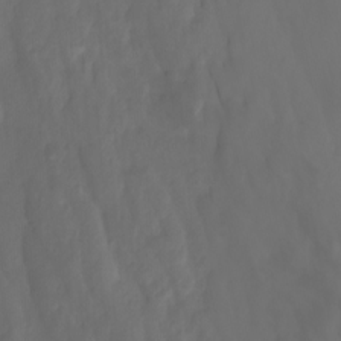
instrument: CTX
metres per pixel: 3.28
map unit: Htu
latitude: -0.6141
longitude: -78.0255
